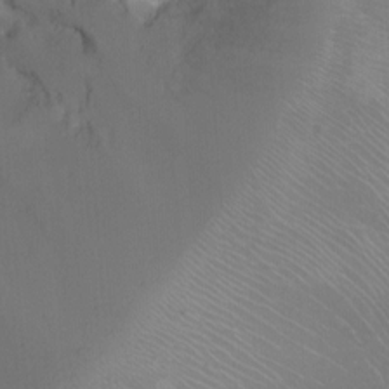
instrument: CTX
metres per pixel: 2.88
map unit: Ht
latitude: -7.0297
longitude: -28.0822
